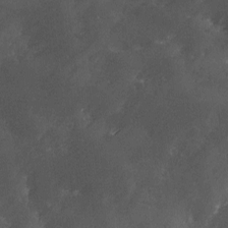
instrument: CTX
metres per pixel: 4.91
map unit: Ave
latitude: 2.0255
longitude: -111.7450
